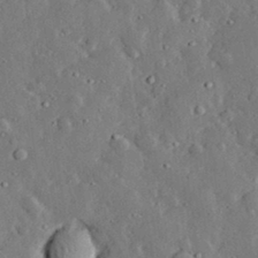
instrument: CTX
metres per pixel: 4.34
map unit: lHvf
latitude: 32.6679
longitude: -83.1970
